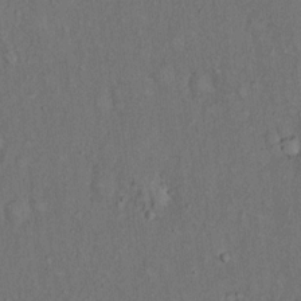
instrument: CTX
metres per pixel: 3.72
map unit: Hto
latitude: 15.5560
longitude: -61.5560
